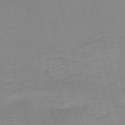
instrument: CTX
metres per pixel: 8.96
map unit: HNb
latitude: -49.3321
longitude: -42.0633
